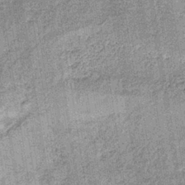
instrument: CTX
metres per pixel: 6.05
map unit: lHb
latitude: -36.9352
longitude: 64.0472
